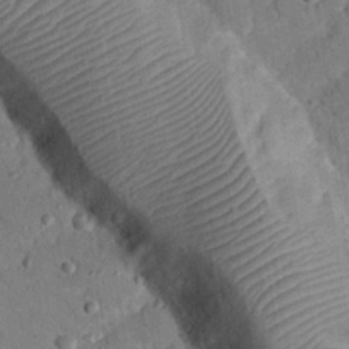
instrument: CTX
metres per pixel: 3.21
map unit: Nhu
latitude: 24.3089
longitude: -73.4616
